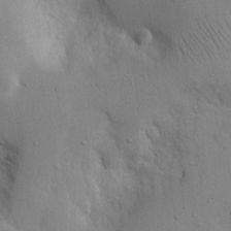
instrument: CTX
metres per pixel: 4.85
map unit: Nhu
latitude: 16.3089
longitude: -79.1592
